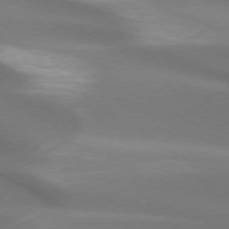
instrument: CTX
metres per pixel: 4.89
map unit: lApd
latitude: 73.7828
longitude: -49.7450
